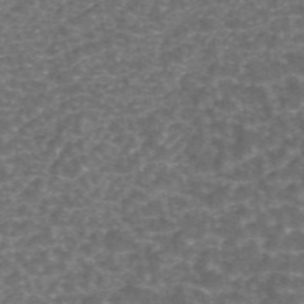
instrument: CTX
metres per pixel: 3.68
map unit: ANa
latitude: 44.6868
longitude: 25.5399
